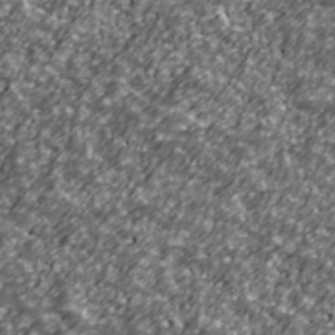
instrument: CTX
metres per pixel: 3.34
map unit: Ave
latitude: 41.2159
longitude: -113.8394
